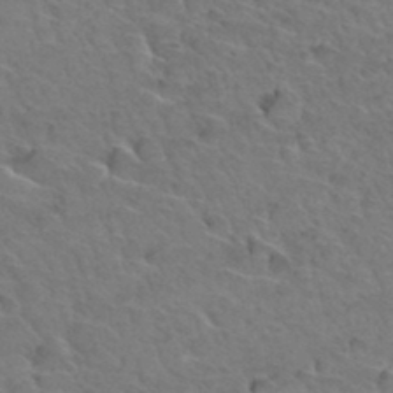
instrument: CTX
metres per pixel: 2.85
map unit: Hto
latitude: 34.8569
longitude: -47.1404
